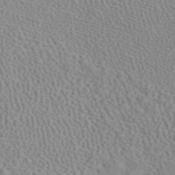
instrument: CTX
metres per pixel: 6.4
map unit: ANa
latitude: 40.4978
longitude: 28.9353
